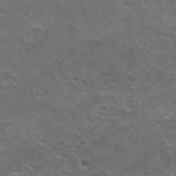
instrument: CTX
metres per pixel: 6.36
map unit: Hto
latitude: 21.3482
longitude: -43.4615
